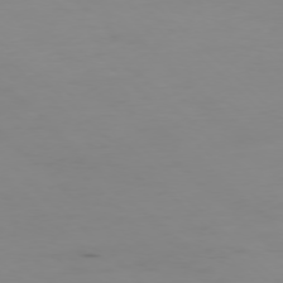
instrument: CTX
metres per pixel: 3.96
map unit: Ap
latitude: -77.5588
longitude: -82.0822
